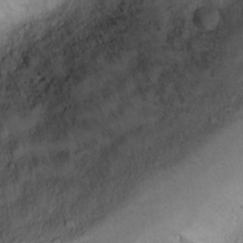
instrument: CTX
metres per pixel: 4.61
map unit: Ht
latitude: 11.7450
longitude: -32.1956
